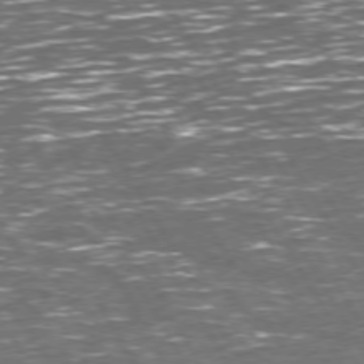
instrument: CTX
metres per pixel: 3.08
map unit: Hpe
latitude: 72.9703
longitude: -123.1214
